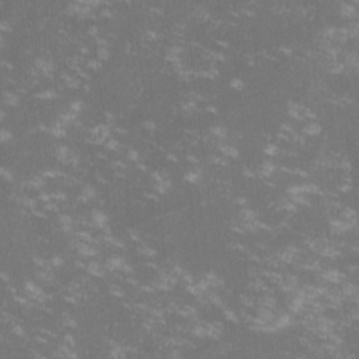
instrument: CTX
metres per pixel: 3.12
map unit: lHvf
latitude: -14.3684
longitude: -101.4615
